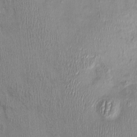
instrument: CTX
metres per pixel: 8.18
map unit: Nhu
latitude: -0.7275
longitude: -14.7625
